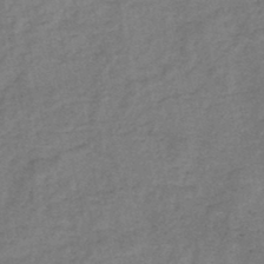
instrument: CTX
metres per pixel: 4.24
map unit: HNb
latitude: -45.0298
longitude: -36.3467
